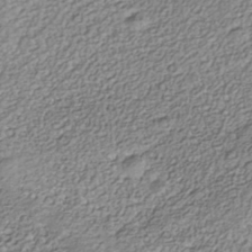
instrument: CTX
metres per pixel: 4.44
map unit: Nhe
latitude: -40.6140
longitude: -100.4979
